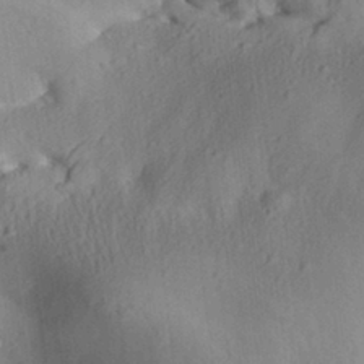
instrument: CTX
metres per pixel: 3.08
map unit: Aa
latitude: 29.6127
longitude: -136.2901
